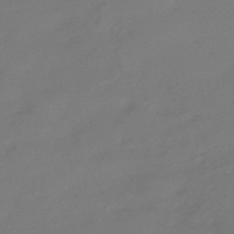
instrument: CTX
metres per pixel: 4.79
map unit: HNhu
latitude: -42.9919
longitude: 92.4062
